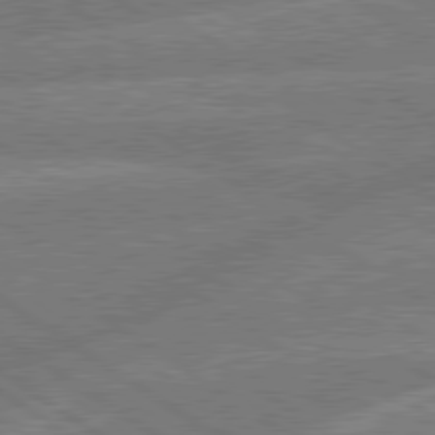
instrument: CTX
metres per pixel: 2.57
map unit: lApd
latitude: 79.8395
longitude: -161.6127
